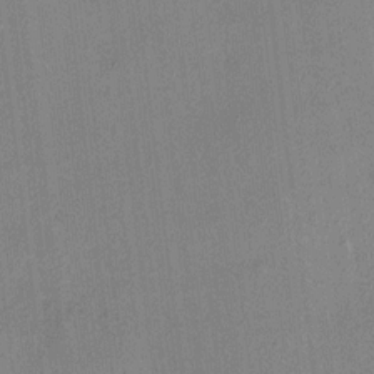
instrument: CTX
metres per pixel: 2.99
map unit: HNhu
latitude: 7.9339
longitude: 15.1809
